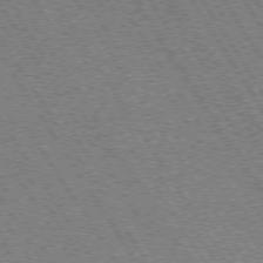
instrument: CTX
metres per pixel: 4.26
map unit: Hpe
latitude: 73.4616
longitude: -141.0080
